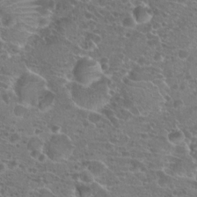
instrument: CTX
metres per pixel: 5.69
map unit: Hto
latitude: 20.1011
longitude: -40.6301
